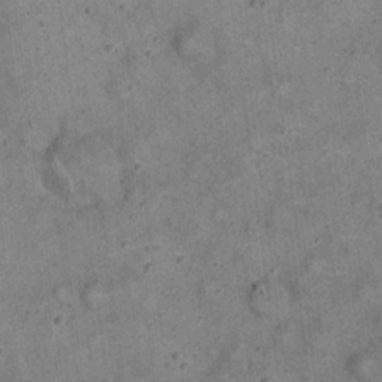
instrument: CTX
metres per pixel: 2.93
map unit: eHh
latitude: 20.2334
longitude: -60.7057
